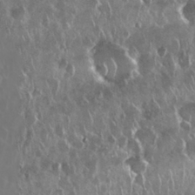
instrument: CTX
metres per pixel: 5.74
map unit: Nhu
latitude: 28.8947
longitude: -62.8002
